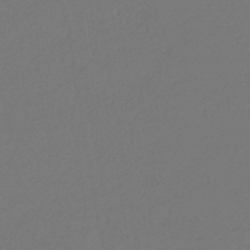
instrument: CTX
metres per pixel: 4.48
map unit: lHb
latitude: -45.3888
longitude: 59.8422
